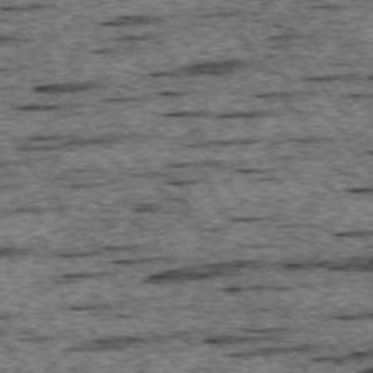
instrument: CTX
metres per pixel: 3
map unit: Ap
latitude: -74.6519
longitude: -88.2712
